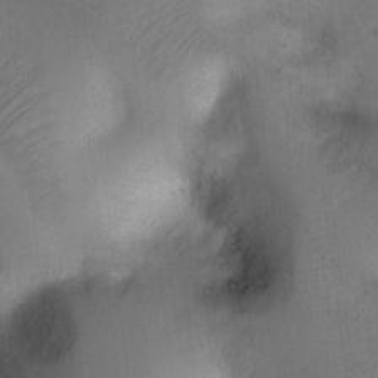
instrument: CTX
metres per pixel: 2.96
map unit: Ht
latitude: -2.8407
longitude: -28.6490
